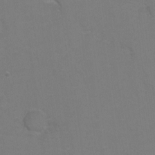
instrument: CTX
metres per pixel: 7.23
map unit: Hto
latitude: 6.2145
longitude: -31.1404
